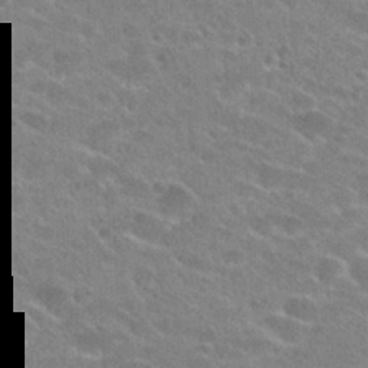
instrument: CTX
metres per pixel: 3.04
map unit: Hto
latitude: 24.4601
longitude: -44.0633
